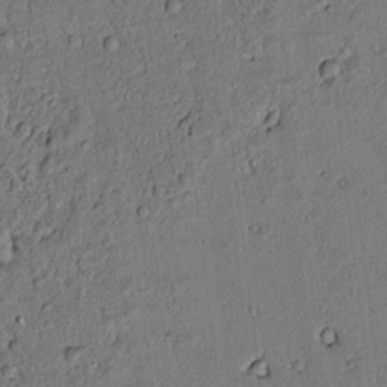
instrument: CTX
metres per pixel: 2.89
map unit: lAvf
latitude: 5.1403
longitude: 168.7274
